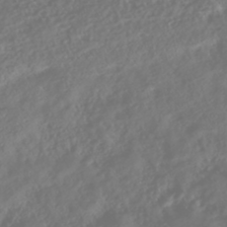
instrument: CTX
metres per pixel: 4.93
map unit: Nhe
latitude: -46.3495
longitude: 151.8800
